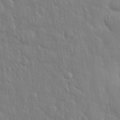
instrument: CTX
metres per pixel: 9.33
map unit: eHh
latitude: 35.4237
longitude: -61.2348
